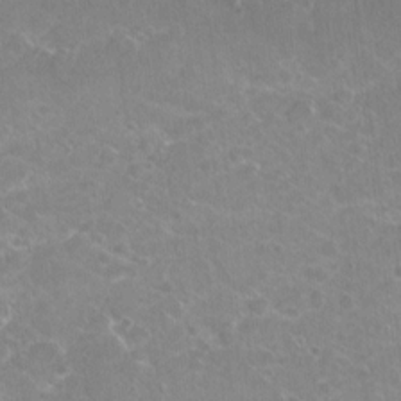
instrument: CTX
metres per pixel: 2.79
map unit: Nhu
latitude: 7.8961
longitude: -19.7449
